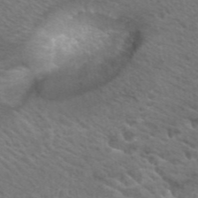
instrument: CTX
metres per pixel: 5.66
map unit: ANa
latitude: 42.0633
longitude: 25.7289
